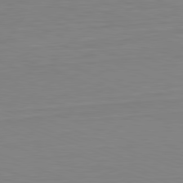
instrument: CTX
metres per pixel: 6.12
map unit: Hpe
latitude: -82.0283
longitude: 9.1809
